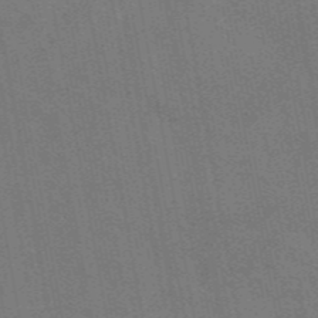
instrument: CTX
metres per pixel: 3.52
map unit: eAb
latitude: 47.2348
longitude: 117.0297
